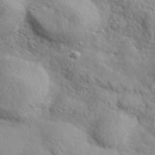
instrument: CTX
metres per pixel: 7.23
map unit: lHvf
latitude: 37.6316
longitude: -87.6127
